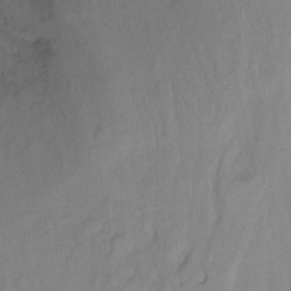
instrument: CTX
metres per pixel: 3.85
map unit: Ht
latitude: -14.1417
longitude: -53.7261
